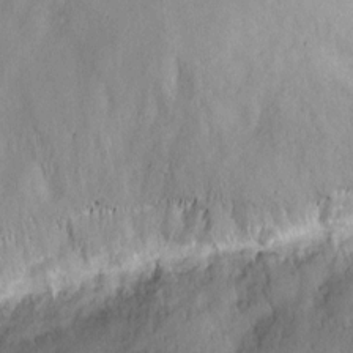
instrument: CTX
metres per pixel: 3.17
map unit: eHh
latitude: 7.6505
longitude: -75.0836
